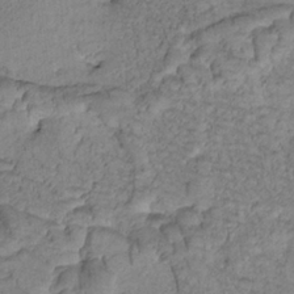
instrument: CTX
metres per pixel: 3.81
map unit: Htu
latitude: -1.1432
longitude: 173.1620
